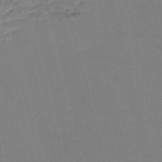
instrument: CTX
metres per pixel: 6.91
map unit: Nve
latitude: -58.6329
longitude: 61.6722
